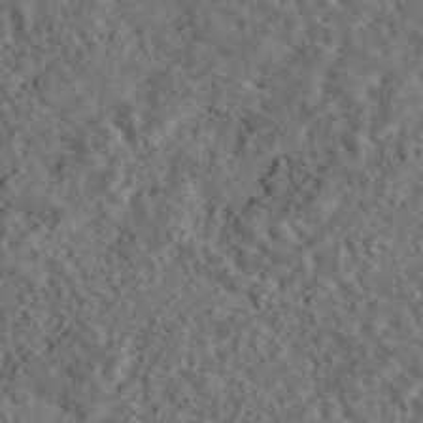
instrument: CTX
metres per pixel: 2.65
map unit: eAb
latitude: 43.6883
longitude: 116.3684
